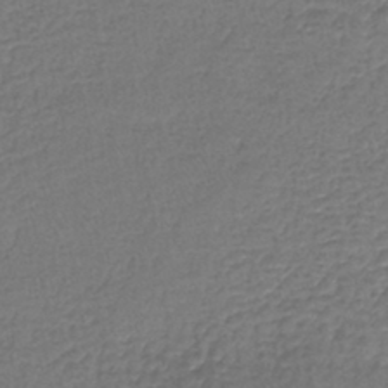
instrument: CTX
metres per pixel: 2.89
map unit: lHb
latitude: -41.9745
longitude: 64.5763
